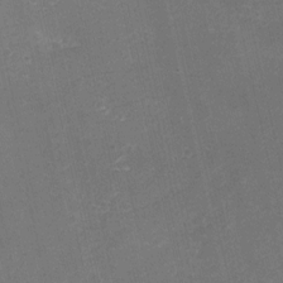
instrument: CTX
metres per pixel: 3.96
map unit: eHh
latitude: -3.6532
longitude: -76.7057
